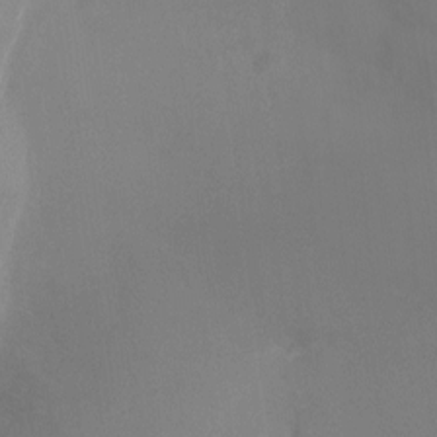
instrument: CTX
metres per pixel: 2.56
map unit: Ht
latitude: -8.7841
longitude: -28.1011
